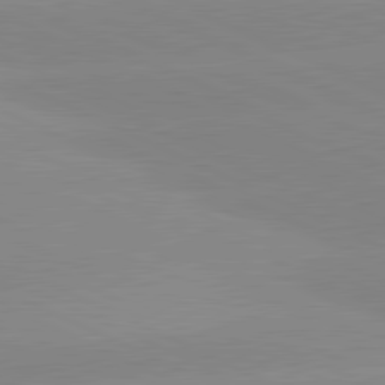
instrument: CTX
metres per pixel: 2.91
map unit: lApd
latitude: 81.3293
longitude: -151.7071
